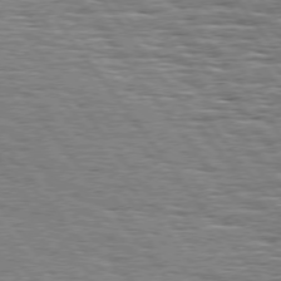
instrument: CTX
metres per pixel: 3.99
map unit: Hpe
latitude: 74.6679
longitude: -138.9892
